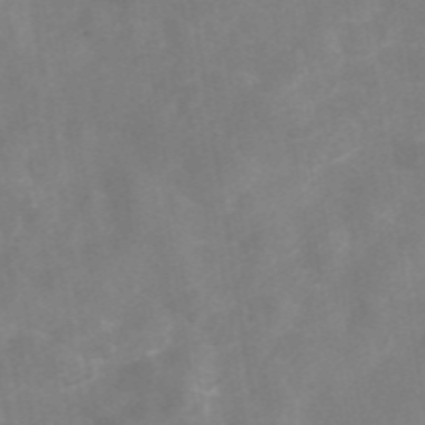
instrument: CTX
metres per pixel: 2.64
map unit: eAb
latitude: 46.2145
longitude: 126.7463
